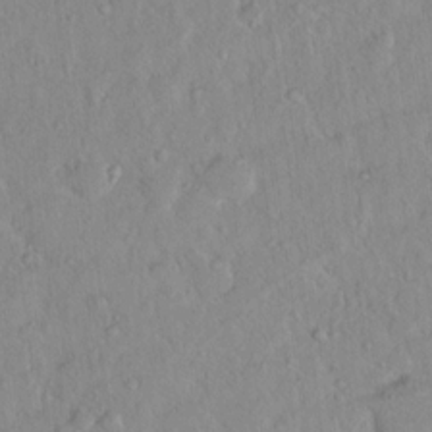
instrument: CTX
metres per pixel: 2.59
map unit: Hto
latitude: 13.2726
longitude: -37.1026
